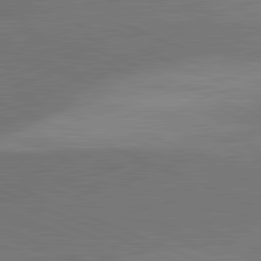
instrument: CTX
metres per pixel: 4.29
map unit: lApd
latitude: 82.0444
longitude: -155.0836
